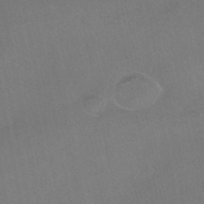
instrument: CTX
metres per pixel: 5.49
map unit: HNhu
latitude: -40.8786
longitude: 103.3888
